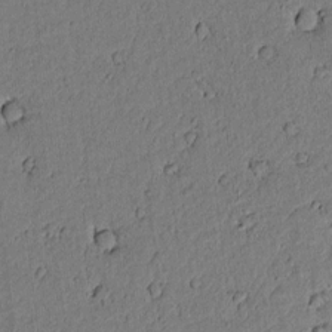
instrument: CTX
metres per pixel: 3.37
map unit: lAvf
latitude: 4.9514
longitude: 168.5762
